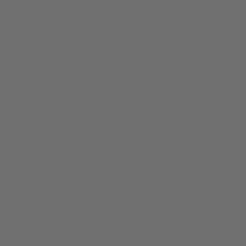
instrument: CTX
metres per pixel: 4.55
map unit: Hpe
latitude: 73.8395
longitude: -126.5924
